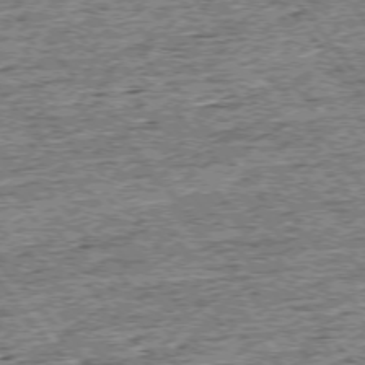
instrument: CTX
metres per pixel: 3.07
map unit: Ap
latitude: -75.5966
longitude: -91.9528
